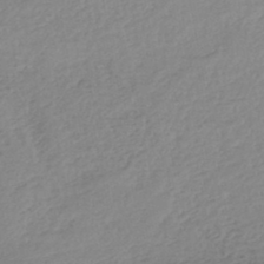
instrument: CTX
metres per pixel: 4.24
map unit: eHh
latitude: -45.5777
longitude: -28.8947
